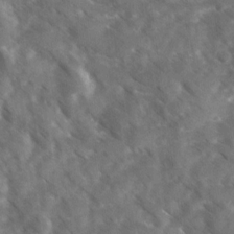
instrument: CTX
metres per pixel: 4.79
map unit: Ave
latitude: 17.4993
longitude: -130.9136
